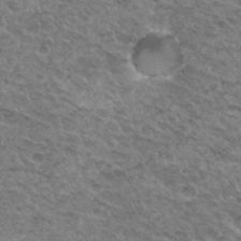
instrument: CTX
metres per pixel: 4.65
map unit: Hto
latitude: 33.2159
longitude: -48.9136
